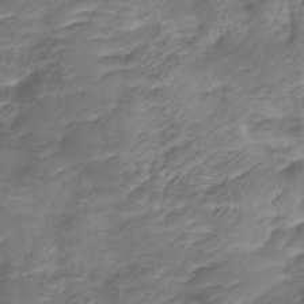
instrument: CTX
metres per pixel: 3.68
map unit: lHb
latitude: -39.1809
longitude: 75.4833
